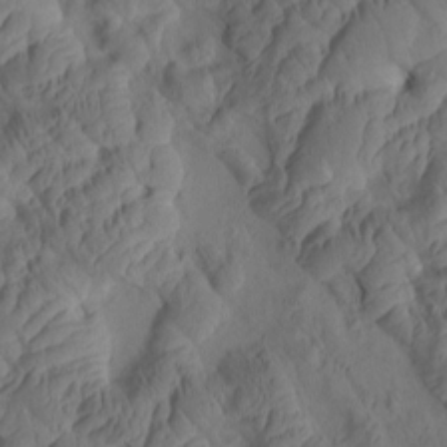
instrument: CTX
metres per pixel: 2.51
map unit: eHh
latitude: -0.6897
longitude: 15.2187
